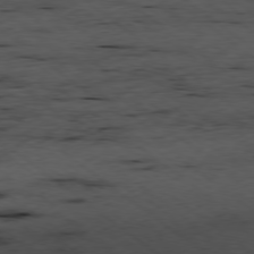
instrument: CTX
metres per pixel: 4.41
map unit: Ap
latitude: -78.7463
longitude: -90.5168
